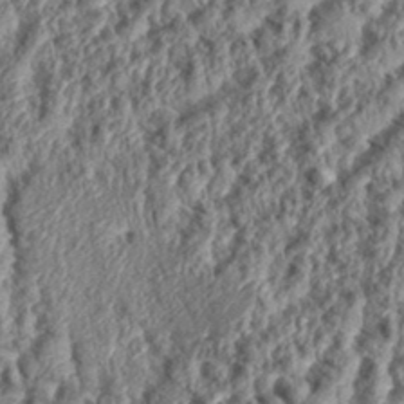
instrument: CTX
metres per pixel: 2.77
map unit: eHh
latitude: 35.4804
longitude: -137.4805
